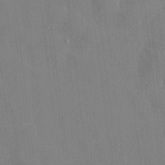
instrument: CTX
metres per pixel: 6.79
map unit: HNhu
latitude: 0.3278
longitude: -5.2159
